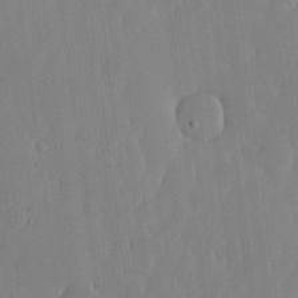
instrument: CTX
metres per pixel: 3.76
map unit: lHvf
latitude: 17.4049
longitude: -114.7057
